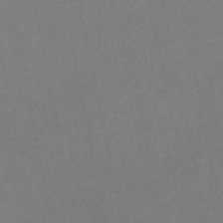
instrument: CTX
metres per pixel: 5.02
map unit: lHb
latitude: -46.8597
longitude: 61.2943
